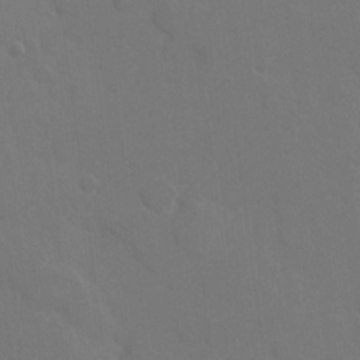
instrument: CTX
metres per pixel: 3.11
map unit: eHh
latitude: 5.4804
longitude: -66.0255
